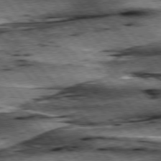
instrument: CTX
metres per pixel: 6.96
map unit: lApd
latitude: 76.4979
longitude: -71.1781
